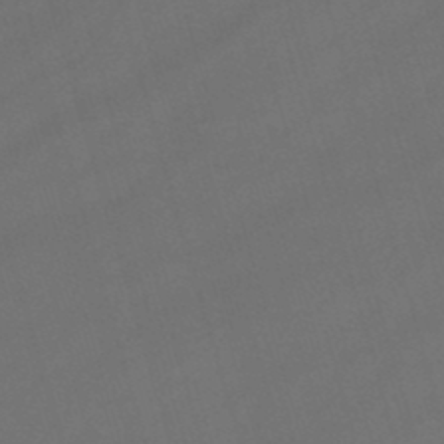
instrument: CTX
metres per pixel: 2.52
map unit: lHb
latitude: -47.1809
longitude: 63.3509
